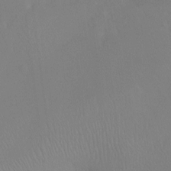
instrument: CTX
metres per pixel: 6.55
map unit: Ht
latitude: 0.9891
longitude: -36.0444
